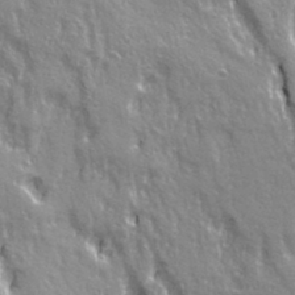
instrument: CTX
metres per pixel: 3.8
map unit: Ave
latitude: 21.3293
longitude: -135.2348
